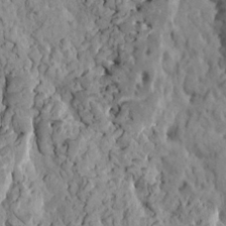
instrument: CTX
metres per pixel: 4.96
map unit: HNhu
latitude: 5.7072
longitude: -0.8947
